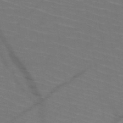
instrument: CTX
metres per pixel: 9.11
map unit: HNb
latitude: -50.6140
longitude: -44.6679
